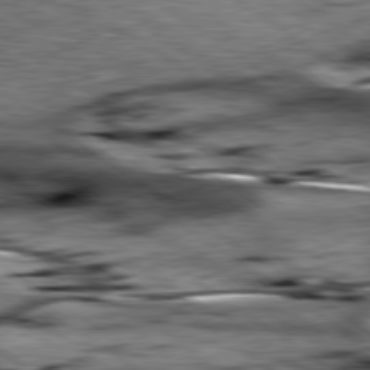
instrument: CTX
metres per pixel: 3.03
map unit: lApd
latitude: 79.5371
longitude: -49.1025
